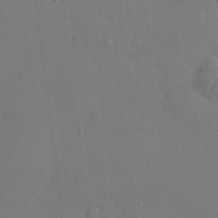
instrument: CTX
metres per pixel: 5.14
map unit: HNhu
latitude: 6.8947
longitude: -0.3278
